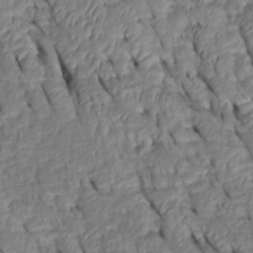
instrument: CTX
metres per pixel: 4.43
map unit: Htu
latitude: 0.7435
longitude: 148.8786
